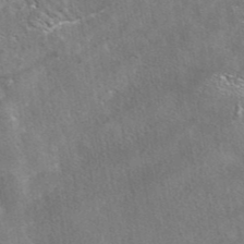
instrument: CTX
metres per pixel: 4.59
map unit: eAb
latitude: 42.5546
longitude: 105.3698
